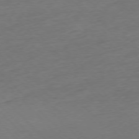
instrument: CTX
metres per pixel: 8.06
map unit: Hpe
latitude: -77.0109
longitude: -13.9717
